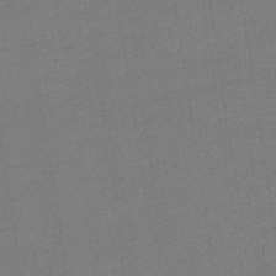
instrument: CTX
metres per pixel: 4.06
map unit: lHb
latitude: -49.9178
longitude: 81.1809
